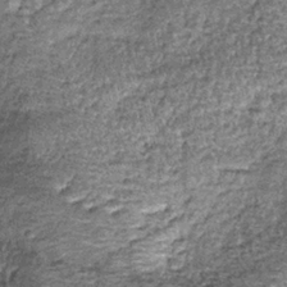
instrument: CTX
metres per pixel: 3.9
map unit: lHb
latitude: -38.1228
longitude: 67.7289
